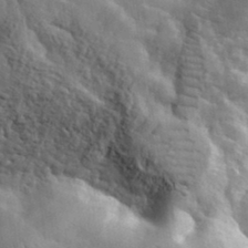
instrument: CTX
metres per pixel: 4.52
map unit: lHvf
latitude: 34.5168
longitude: -86.8002
